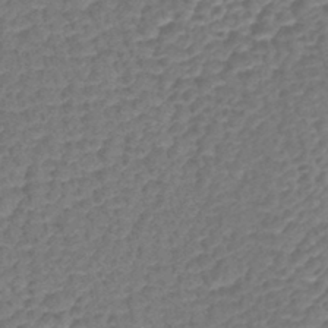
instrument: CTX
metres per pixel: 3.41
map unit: lHb
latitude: -42.8974
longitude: 78.6518
